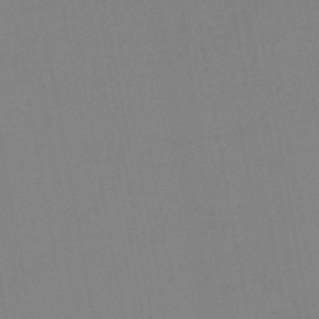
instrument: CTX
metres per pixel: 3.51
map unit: lHb
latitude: -44.7841
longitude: 62.7274
